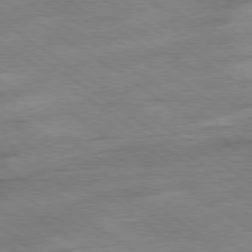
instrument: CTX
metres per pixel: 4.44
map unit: Hpe
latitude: -78.8597
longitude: -21.7261
